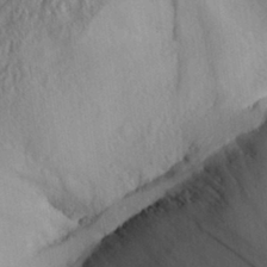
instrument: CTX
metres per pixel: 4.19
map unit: Aa
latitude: 30.6869
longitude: -133.9906
